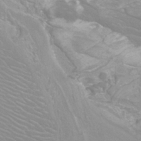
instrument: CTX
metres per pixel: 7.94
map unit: Htu
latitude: -12.1039
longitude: -73.4238
